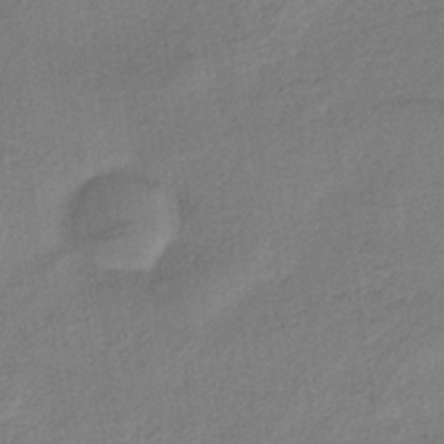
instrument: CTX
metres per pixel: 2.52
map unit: lHb
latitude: -34.5385
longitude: 65.1620
